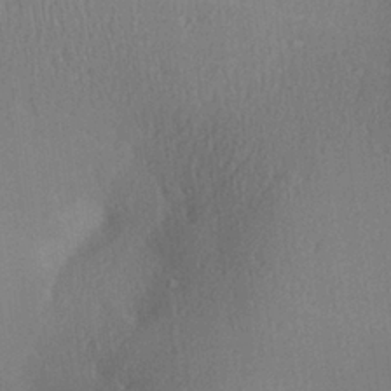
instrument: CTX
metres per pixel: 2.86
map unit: Aa
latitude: 27.9717
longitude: -136.9892
